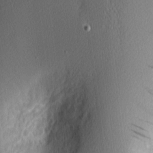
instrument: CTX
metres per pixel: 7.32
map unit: Nhu
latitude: 2.8758
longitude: -76.1955
